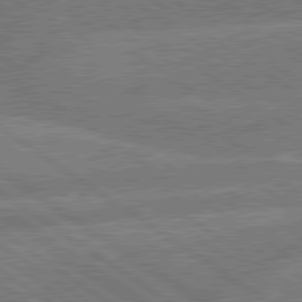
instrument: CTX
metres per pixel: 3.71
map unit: lApd
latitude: 79.7828
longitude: -161.2915
